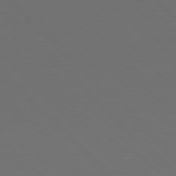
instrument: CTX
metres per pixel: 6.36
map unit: Hpe
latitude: 77.7827
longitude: -169.5371
